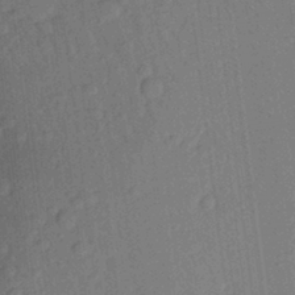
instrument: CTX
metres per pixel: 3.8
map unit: Aa
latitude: 23.5749
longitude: -147.5560
